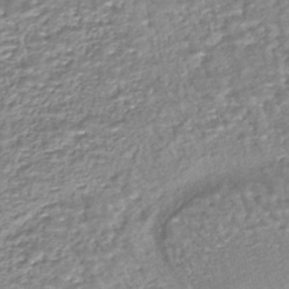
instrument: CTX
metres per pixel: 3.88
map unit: HNhu
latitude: -44.0283
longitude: 101.3698
